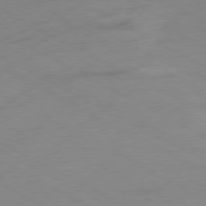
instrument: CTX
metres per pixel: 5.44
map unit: Ap
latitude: -77.0675
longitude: -75.3671
